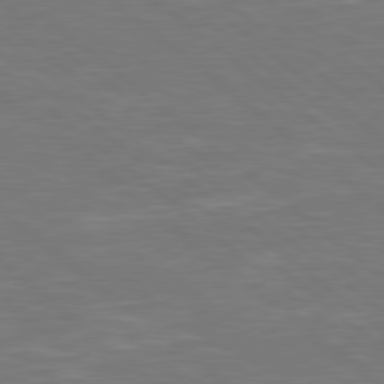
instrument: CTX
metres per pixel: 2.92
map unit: Hpe
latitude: 78.4790
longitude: -125.8394
